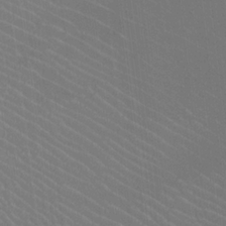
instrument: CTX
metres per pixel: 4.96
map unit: Htu
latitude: -12.0850
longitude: -72.7813
